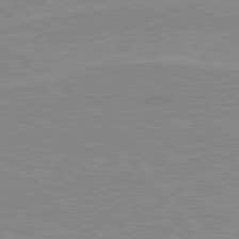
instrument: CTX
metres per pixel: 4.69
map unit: lApd
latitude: 80.1011
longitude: 122.1606
